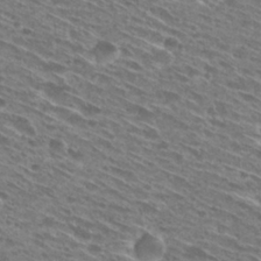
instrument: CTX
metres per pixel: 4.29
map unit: Hto
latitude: 29.1025
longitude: -44.9325
